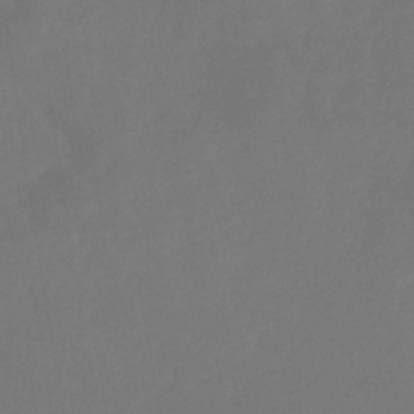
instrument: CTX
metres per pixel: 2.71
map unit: eHb
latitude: -34.8597
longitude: 78.7274
